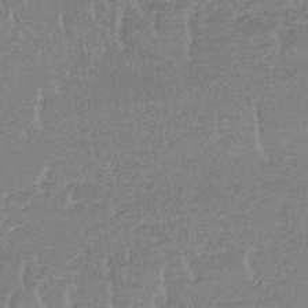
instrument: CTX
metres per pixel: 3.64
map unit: lHb
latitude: -33.7478
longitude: 69.2376
